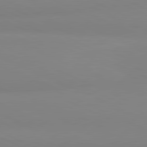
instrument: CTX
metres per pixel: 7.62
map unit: lApd
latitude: 81.5560
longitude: 178.4629
